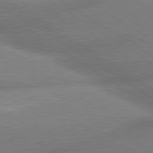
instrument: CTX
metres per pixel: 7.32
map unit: lApd
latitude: 80.3278
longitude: -161.7072
